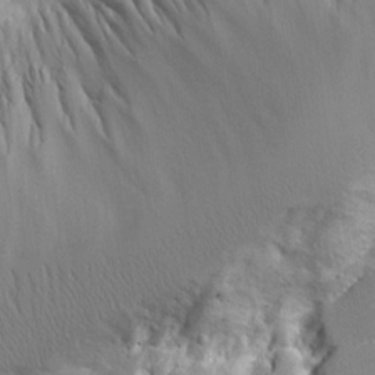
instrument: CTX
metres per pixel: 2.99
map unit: Aa
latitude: 21.0837
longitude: -124.1577
